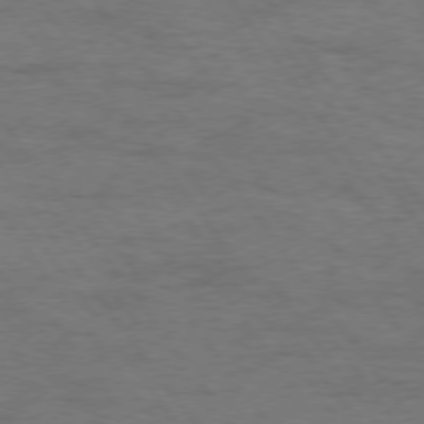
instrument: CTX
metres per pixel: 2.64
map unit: Hpe
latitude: 74.4790
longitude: -152.3279
